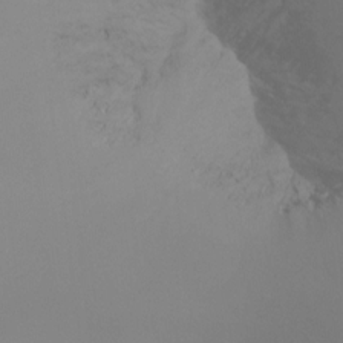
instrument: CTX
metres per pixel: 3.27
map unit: Ht
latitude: -16.6519
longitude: -47.7828
